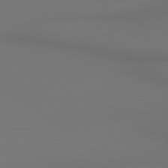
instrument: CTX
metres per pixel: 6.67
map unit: lApd
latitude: 80.5168
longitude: 154.7652
